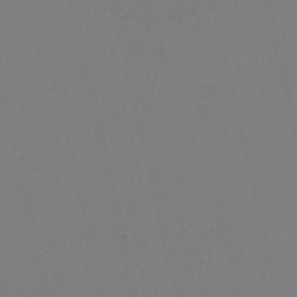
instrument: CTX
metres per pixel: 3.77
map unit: HNb
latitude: -55.3132
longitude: -38.9891
